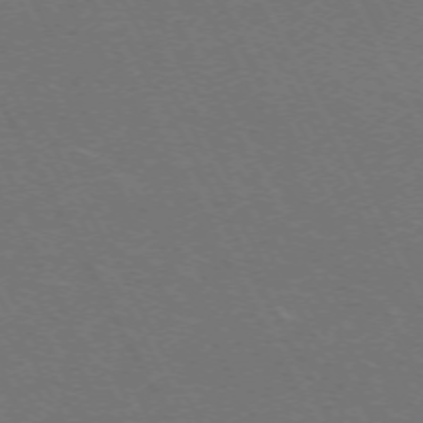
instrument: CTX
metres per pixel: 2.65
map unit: Hpe
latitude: -71.5588
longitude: 8.8219
